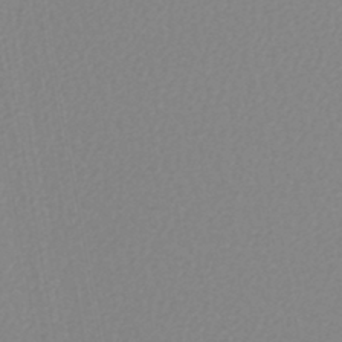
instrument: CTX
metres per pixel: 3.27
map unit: lHb
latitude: -45.4643
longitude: 73.8989
